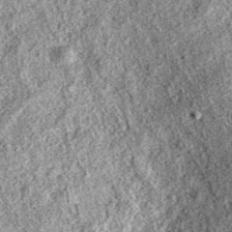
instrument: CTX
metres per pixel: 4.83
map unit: eAb
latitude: 37.0269
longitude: 111.4832
